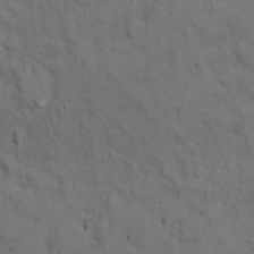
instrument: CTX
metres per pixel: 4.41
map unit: Ht
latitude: 11.1403
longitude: -33.0458
